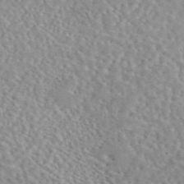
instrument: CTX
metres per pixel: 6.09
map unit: eAb
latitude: 44.6679
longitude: 112.2929
